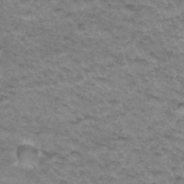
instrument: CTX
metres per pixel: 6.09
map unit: Hto
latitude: 34.1388
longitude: -47.8773
